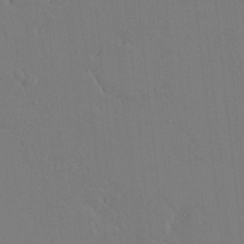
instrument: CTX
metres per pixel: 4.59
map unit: HNhu
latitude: 7.4993
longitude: 3.9367
